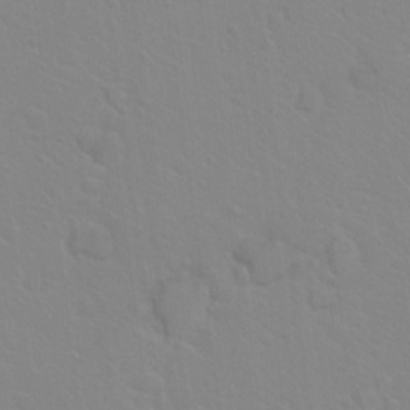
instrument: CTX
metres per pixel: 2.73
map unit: Hto
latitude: 20.4979
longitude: -33.1970
